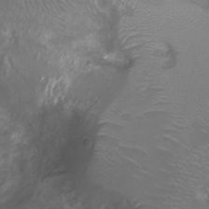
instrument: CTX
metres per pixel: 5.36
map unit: Ht
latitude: -6.5196
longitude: -19.7827
